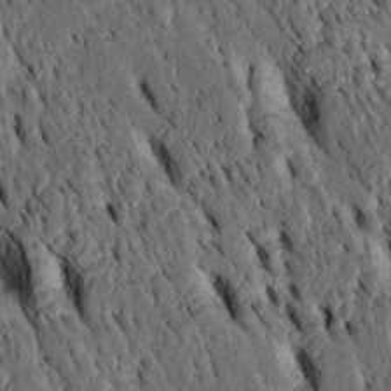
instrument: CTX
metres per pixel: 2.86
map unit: Htu
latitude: -3.3131
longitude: 151.0486
